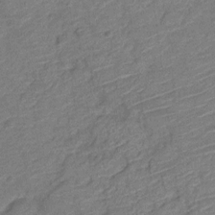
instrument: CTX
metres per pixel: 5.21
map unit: Nve
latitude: -18.4818
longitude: 108.5574
